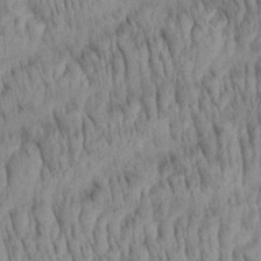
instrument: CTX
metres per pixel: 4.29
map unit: Aa
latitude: 29.1970
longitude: -138.2522
